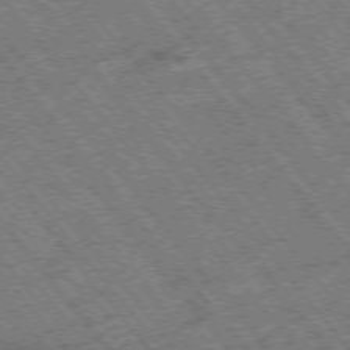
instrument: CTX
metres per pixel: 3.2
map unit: Hpe
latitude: -75.5777
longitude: -20.1956
